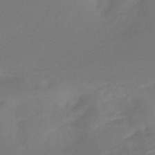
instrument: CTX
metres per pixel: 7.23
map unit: lHb
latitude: -47.8044
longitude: 60.0094
